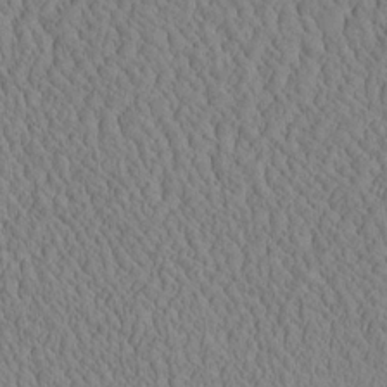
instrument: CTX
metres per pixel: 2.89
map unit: eHh
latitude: -3.2564
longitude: 15.5022
